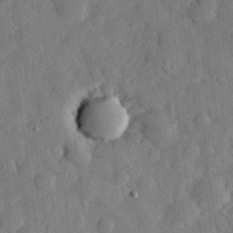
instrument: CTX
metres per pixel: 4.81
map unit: eHh
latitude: 27.6505
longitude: -77.8394
